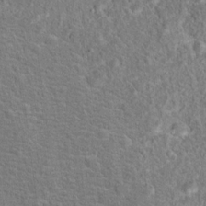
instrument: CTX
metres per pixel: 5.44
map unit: Hto
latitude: 17.8394
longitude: -42.8947
